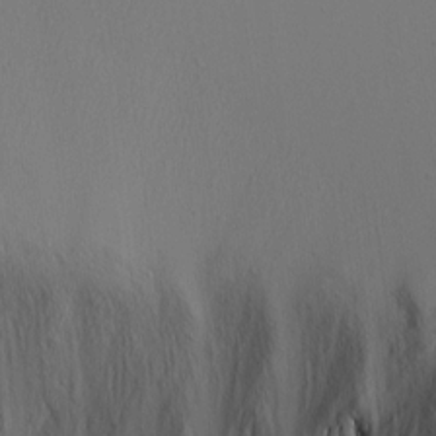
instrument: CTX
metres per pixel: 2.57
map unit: lAvf
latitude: 16.3278
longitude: -126.5546
